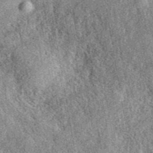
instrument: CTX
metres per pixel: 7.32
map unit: eAb
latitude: 39.4048
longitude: 108.3306
